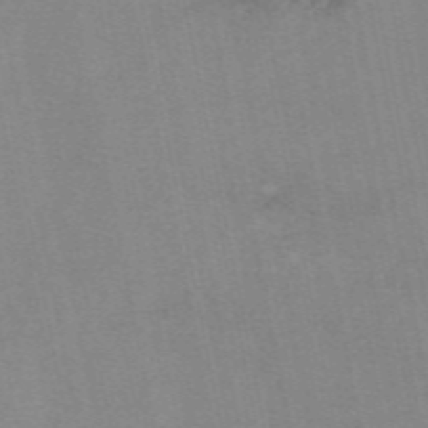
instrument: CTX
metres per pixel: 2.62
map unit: eAb
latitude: 48.8947
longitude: 103.6155
